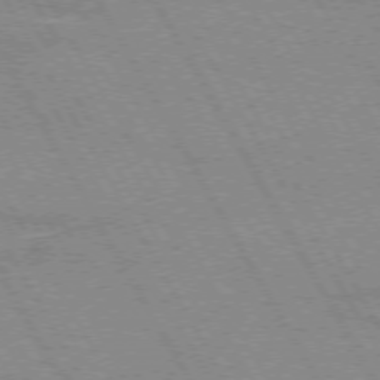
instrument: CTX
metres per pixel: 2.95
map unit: lApd
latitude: 72.0822
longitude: -55.6127
